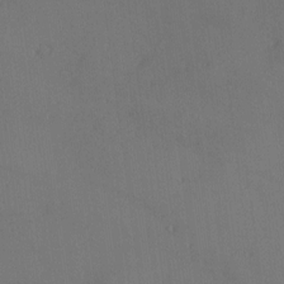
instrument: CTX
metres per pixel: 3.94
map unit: Hve
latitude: 14.1578
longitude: -90.8569
